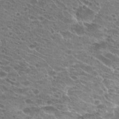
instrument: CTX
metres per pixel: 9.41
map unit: Hto
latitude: 22.1200
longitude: -41.4048
